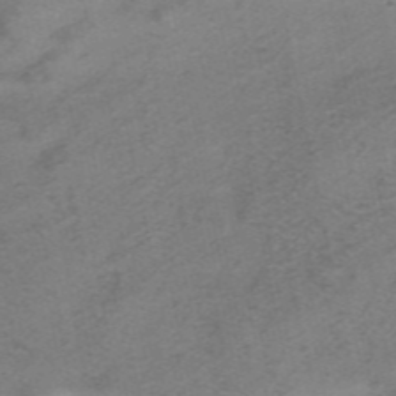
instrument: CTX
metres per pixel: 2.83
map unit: HNhu
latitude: -40.9542
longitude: 104.2172
